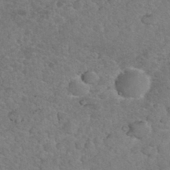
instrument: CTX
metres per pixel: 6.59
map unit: eHh
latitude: 34.9702
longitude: -65.0458
